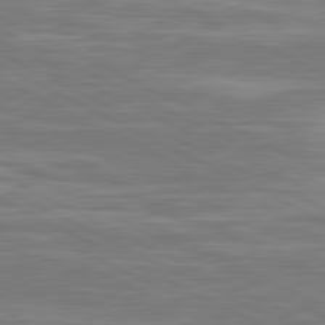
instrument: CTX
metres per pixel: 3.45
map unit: lApd
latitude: 81.2537
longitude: -173.8961
